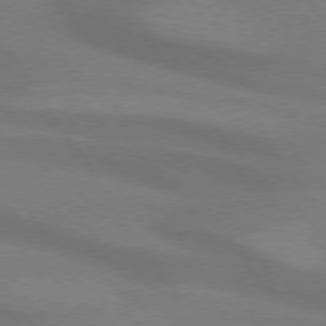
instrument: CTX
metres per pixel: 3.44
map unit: lApd
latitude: 74.3089
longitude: -63.0270
